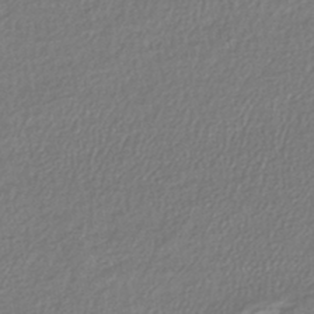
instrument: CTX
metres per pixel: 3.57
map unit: lHb
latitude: -43.8611
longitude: 68.9541
